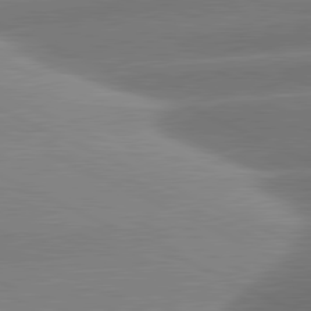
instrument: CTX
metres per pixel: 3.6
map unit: lApd
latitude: 81.2726
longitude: -159.6883
